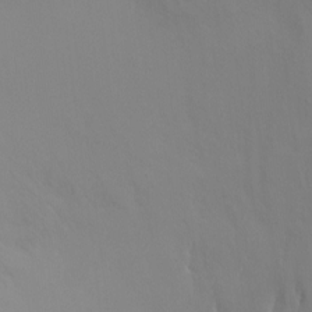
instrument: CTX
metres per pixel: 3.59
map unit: Ht
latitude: -8.7841
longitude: -32.1200
